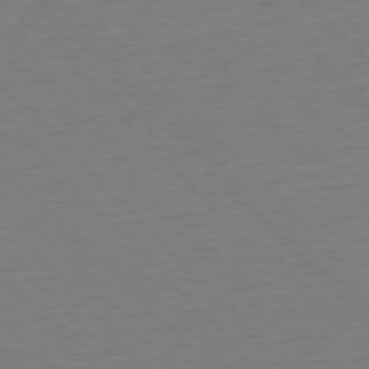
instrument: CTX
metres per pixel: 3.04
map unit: Ap
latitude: -76.9731
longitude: -85.8961
